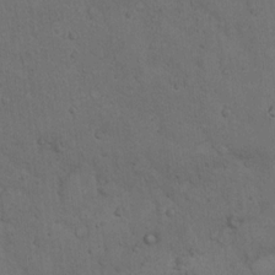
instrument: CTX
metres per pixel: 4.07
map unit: Hto
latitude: 13.8395
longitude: -55.9528
